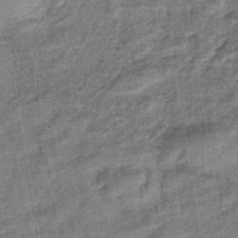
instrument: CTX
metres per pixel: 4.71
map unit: lHb
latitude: -42.1983
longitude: 79.0297
